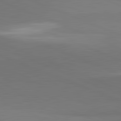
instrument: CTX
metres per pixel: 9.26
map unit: lApd
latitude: 82.0822
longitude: 150.5007
